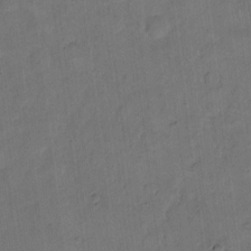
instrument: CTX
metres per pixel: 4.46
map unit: eHh
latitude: 14.2712
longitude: -65.9717
